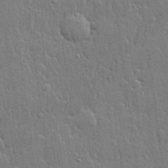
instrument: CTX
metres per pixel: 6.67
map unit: lHvf
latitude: 21.4616
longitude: 142.9352
